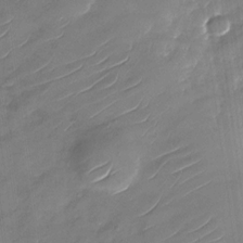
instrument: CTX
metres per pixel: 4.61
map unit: Nhu
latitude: -28.8597
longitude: -73.5372
